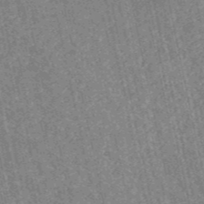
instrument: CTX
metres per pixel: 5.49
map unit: HNb
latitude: -53.0297
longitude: -38.3467
